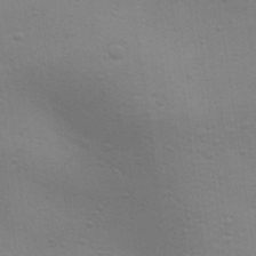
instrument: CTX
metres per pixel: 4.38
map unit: Aa
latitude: 30.9325
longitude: -144.6490
